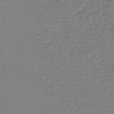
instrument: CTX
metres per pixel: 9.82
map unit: lHb
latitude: -46.6329
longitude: 61.6155
